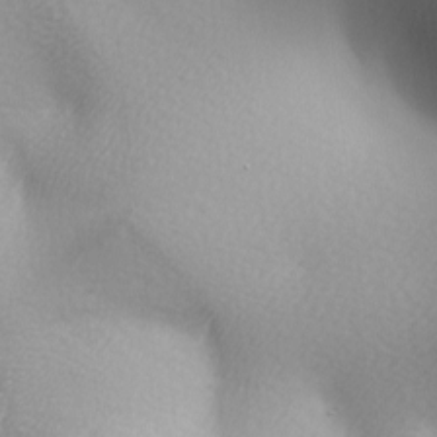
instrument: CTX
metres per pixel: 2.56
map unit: lAa
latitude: -5.5399
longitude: -121.9717
